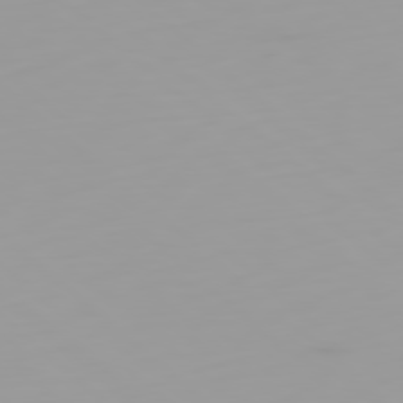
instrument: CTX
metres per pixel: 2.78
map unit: Ap
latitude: -79.4454
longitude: -69.1781
